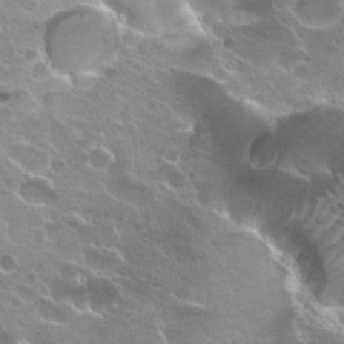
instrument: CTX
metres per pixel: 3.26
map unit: Hto
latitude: 25.5182
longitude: -37.5560
